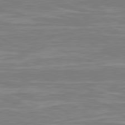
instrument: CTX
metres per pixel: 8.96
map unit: lApd
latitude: 80.7435
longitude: -173.0836
